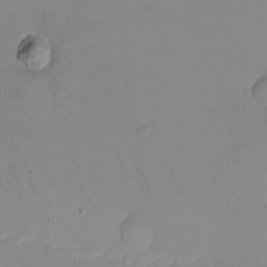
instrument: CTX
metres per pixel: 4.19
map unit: eHh
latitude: -9.5588
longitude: -66.2522
